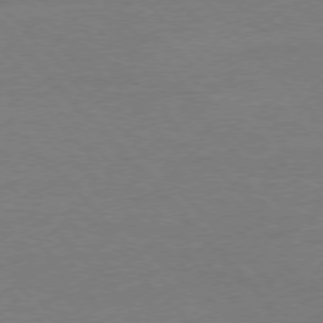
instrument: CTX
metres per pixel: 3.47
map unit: Ap
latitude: -77.4643
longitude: -95.6883
